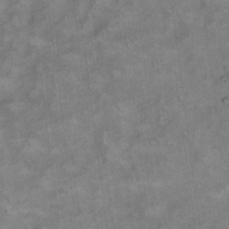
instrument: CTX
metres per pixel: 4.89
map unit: eHh
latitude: 14.8002
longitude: -65.0269
